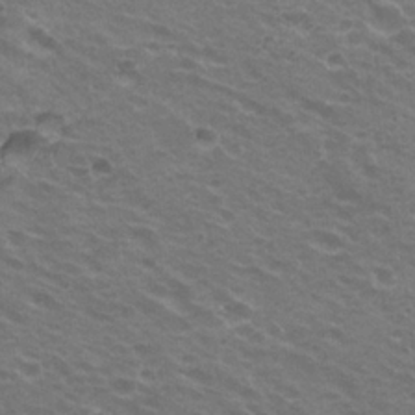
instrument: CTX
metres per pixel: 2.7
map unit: Hto
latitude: 22.2333
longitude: -31.0270
